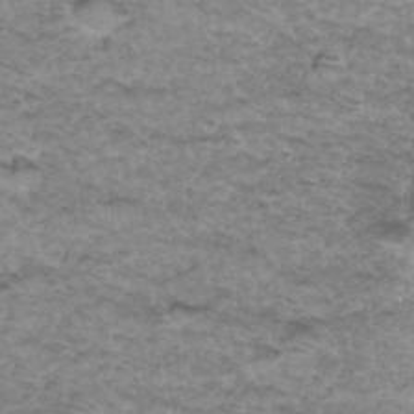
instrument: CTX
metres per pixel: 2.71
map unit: Hto
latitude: 35.3481
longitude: -47.6883
